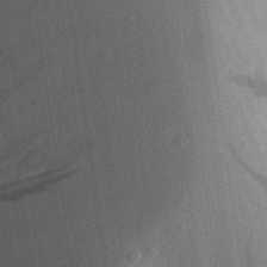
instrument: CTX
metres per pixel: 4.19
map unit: Aa
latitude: 27.4238
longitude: -145.6127
